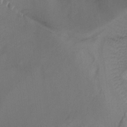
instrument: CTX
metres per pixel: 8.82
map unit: Ht
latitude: -10.3873
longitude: -28.4034
